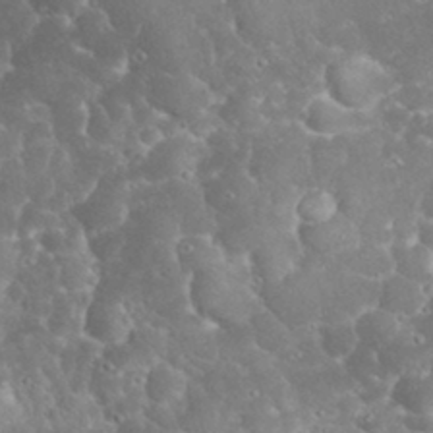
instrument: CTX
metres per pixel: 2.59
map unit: eHh
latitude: 32.4034
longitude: -63.7828
